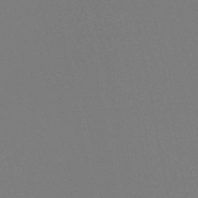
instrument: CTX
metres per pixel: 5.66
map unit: lHb
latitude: -47.2943
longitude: 74.9731
